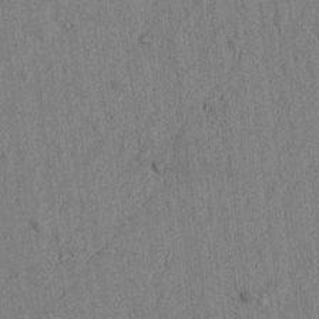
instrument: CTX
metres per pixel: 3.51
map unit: lAvf
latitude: 5.6694
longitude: 169.4454
